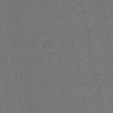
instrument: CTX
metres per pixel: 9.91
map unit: eHb
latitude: -47.6155
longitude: 87.2943
